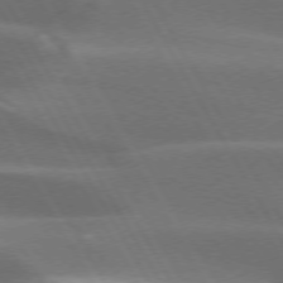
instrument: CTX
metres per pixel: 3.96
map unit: lApd
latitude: 73.5372
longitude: -51.0458
